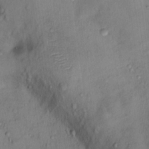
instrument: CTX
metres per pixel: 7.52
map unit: Hto
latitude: 15.6694
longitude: -40.0633
